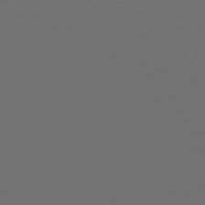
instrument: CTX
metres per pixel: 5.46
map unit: Hpe
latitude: 74.9892
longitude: -129.1781
